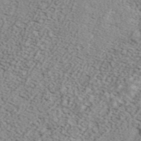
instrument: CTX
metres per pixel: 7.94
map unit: ANa
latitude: 44.6112
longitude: 44.9920
